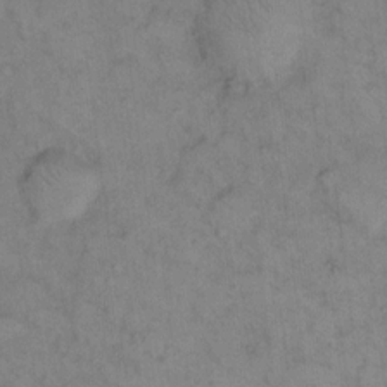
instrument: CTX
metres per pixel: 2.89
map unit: eHh
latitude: 13.7828
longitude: -63.7639
